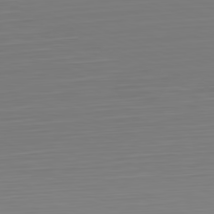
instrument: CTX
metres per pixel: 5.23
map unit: Hpe
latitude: -82.1984
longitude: 7.2376
